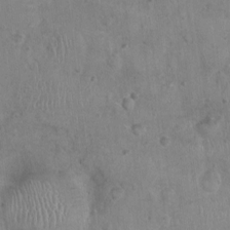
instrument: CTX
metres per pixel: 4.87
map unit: Nhu
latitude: 0.4223
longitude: -15.4805
